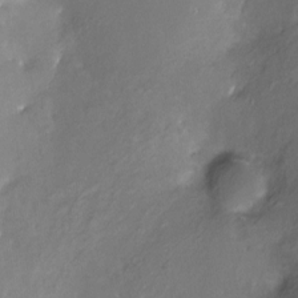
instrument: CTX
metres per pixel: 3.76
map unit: Nve
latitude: -25.1620
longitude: -109.2348
